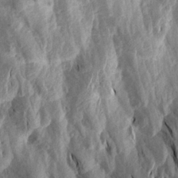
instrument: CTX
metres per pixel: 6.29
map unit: Aa
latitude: 19.7449
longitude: -146.0822
